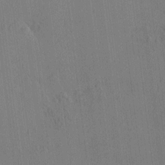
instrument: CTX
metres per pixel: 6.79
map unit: HNhu
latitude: 7.5182
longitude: 15.6344
